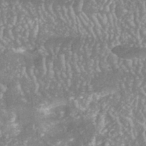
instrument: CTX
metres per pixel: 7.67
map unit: ANa
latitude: -40.8030
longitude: 102.5574
